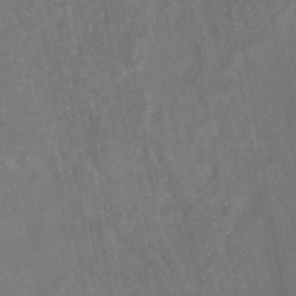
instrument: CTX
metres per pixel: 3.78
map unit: HNhu
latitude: -41.6344
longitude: 91.5210
